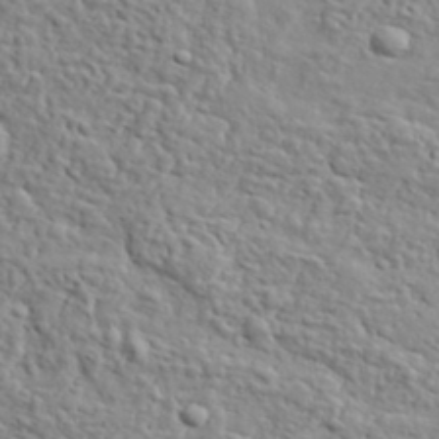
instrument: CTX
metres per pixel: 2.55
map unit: lHvf
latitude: 35.2914
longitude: -86.1011
